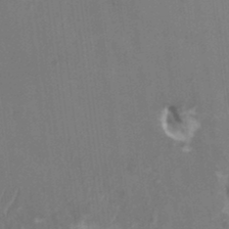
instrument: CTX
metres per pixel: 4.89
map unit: HNhu
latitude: 4.8758
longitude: -2.7057
